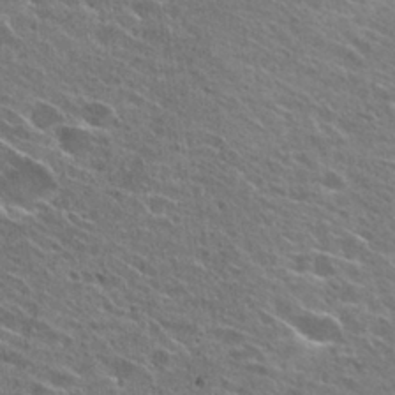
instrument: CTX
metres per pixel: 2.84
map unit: Hto
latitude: 26.8758
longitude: -44.2900
